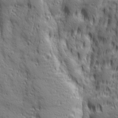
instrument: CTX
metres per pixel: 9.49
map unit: Ave
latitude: 22.7435
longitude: -134.9702
